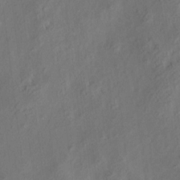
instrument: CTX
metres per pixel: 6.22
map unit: eHh
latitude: 6.4223
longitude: -77.1592
